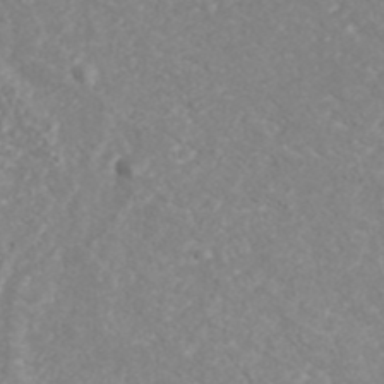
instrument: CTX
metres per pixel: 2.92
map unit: ANa
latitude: 41.5938
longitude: 28.9164
